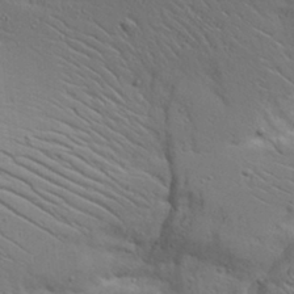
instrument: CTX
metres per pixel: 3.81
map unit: Aa
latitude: 17.2348
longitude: -125.3859
